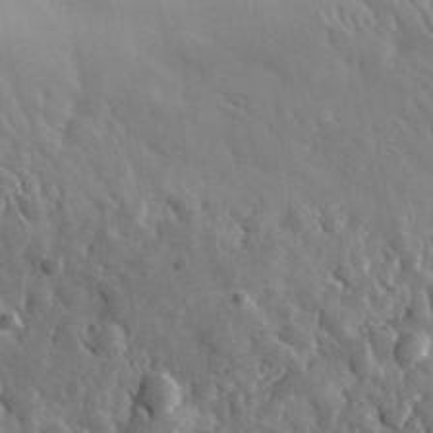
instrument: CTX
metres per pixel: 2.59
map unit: lHvf
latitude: 35.4237
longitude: -88.1578
